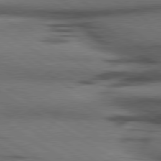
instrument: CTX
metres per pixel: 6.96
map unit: lApd
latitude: 79.8395
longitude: 168.0283
